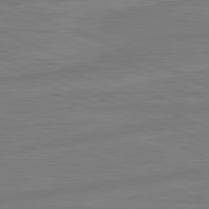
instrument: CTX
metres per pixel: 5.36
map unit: lApd
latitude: 81.8961
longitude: -173.3670
